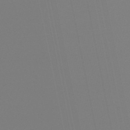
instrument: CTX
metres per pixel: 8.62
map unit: lHb
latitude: -45.4077
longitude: 67.3510
